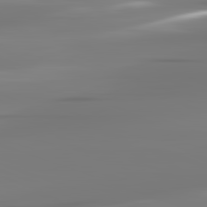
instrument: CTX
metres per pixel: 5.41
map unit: lApd
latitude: 82.4223
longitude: -145.6505
